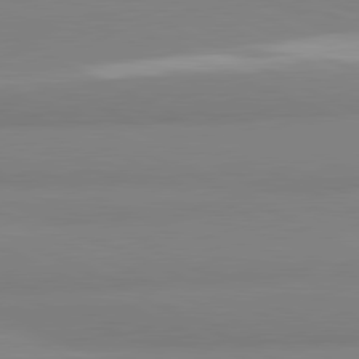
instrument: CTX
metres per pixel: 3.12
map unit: lApd
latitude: 81.3859
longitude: 179.1242
